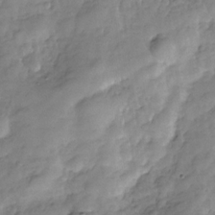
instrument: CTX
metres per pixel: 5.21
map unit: Hve
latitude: -29.2376
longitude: 92.8219
